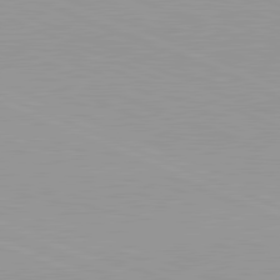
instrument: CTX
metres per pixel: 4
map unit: lApd
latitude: 81.7072
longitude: -169.0837
